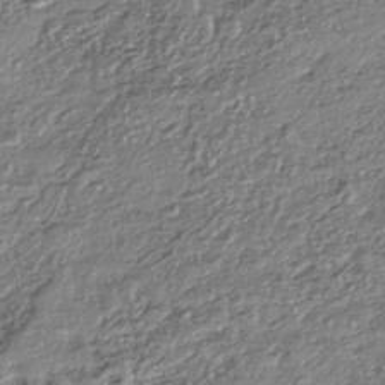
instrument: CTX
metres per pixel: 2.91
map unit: eHh
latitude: -42.5006
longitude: 123.0865
